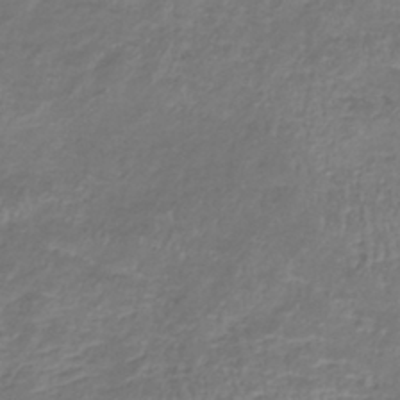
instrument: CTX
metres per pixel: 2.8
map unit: lHb
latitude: -38.7085
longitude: 73.0486
